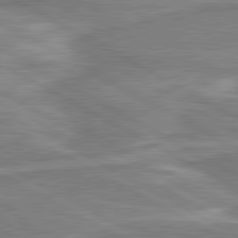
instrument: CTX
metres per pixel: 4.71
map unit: lApd
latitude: 80.9703
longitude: 173.8611
